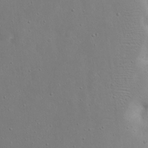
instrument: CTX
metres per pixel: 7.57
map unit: eHh
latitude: 18.1389
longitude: -71.3104
